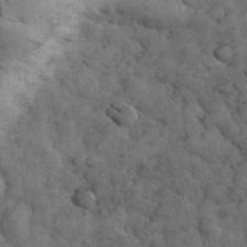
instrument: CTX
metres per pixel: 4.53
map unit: eHh
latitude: 33.1403
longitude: -67.9717
